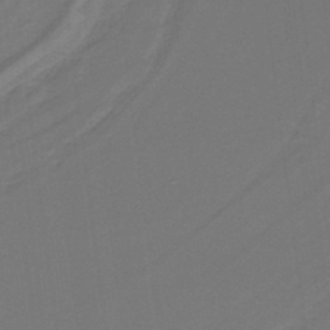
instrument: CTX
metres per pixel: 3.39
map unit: lHb
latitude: -38.2362
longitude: 57.3698
